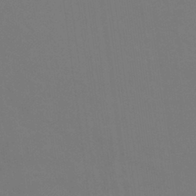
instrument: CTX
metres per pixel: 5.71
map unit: lHb
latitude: -38.6330
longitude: 75.1809
